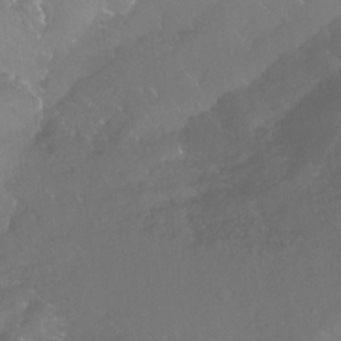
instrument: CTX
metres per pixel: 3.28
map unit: Ht
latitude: -14.7275
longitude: -42.7813
